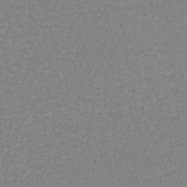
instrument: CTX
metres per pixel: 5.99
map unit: lHb
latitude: -40.9542
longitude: 63.8233
